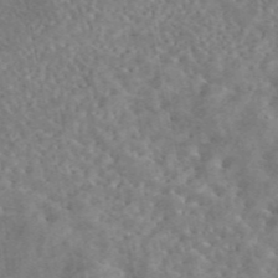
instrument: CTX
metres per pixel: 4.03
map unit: eAb
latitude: 44.9325
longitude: 124.1984
